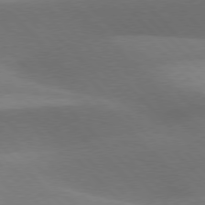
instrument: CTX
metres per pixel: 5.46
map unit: lApd
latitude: 76.8569
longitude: -59.8583
